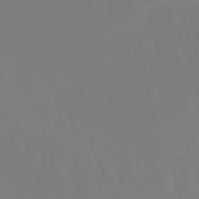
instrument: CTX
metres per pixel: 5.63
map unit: eHb
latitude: -50.5952
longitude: 74.7652
